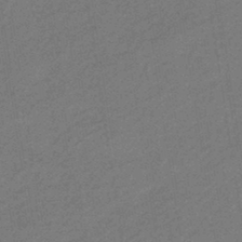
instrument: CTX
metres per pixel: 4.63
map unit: HNhu
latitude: -43.5588
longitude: 90.5763
